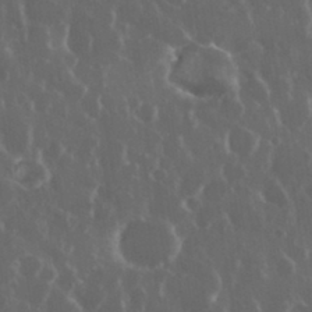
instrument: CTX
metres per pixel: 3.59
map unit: eHh
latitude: 34.0822
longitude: -59.1403
